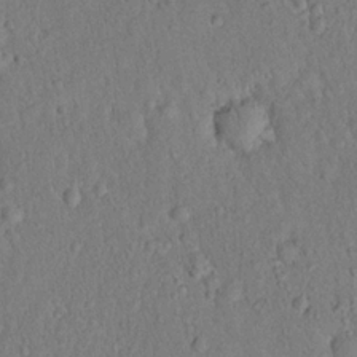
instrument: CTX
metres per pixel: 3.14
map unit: eHh
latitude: 19.2159
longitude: -62.7436
